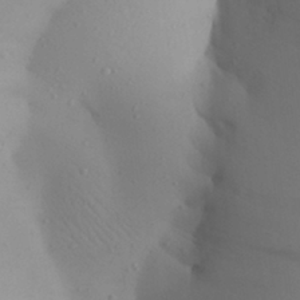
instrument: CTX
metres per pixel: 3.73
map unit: Aa
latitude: 27.3860
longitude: -147.7450
